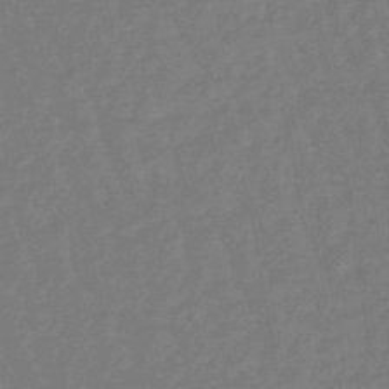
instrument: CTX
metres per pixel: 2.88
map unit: eHb
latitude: -46.4629
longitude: 82.0661
